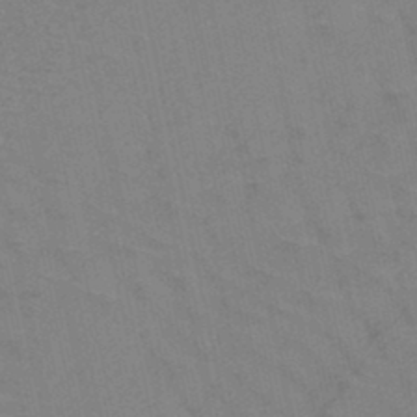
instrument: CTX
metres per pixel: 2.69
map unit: HNb
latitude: -45.2376
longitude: -41.6882
